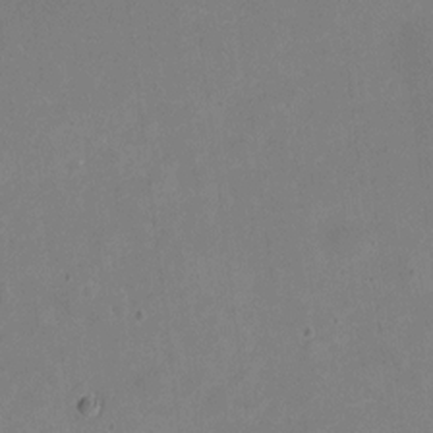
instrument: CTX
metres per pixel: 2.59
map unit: eHh
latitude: 4.8758
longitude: -66.2900
